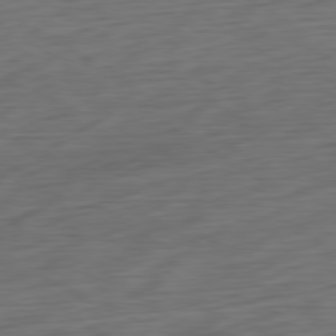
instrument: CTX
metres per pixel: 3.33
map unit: Ap
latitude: -80.5196
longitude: -68.7057
